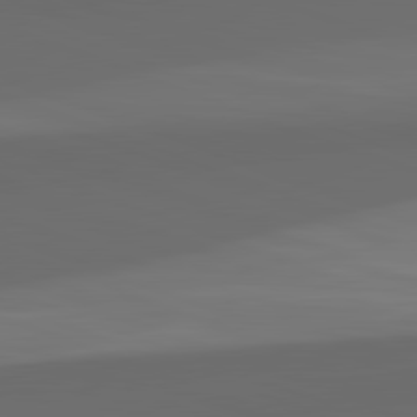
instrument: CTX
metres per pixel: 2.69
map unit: lApd
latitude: 82.3278
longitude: 135.3510
